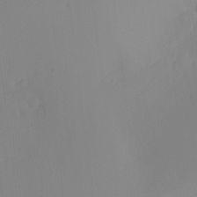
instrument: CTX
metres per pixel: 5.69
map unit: Ht
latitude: -16.5763
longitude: -49.3860
